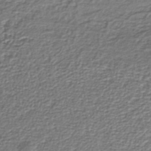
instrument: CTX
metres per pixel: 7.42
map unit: lHb
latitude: -37.1053
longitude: 58.6896
